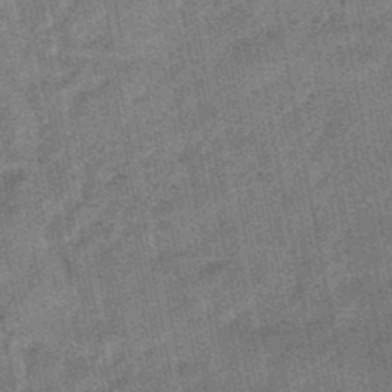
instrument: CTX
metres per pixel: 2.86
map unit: lHb
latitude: -47.7666
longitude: 77.8233
